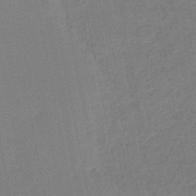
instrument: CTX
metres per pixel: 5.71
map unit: lHb
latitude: -47.1620
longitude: 70.0661
